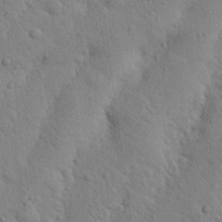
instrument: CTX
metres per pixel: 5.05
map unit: Nhu
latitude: 20.5735
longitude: -74.5357
